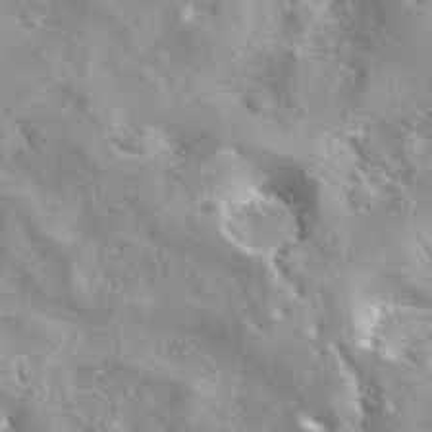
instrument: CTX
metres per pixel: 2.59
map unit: eAb
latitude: 44.8380
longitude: 113.9178
